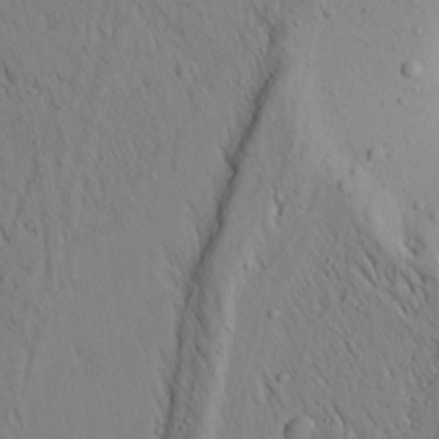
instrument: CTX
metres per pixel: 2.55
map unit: Aa
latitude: 18.9136
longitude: -147.9906
